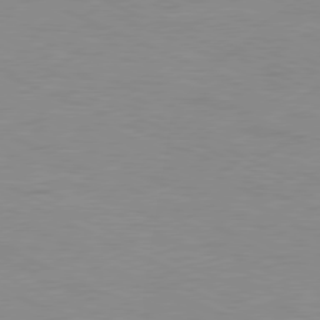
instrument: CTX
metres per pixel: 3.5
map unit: Ap
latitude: -78.8408
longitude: -72.3468
